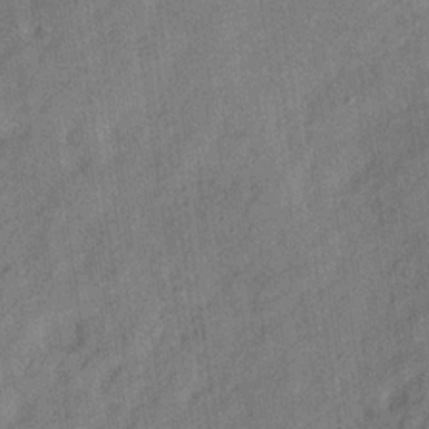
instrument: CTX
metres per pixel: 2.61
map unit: Hve
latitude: -31.4076
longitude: 91.8612
